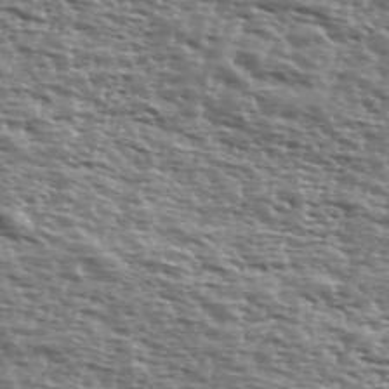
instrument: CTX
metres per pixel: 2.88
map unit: Ave
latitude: 39.2537
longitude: -111.8772
